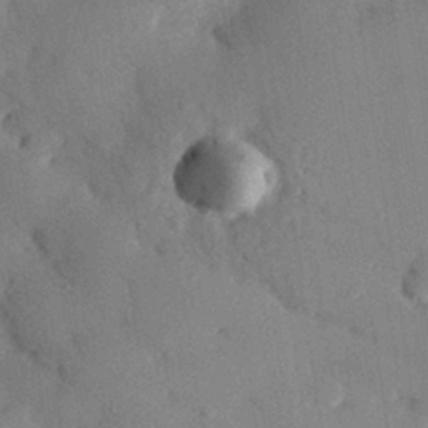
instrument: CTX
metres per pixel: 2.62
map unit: eHh
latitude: 27.8583
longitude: -80.8947
